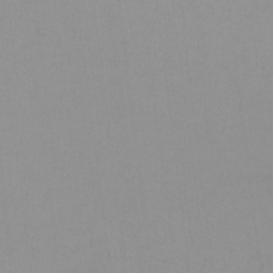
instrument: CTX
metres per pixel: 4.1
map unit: Nhu
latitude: -8.2928
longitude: -94.8569
